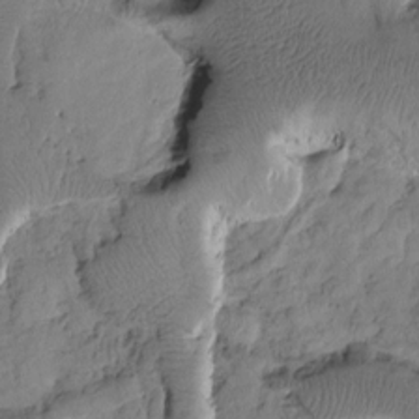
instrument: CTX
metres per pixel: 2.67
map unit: Htu
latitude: 1.8205
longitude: 177.3132
